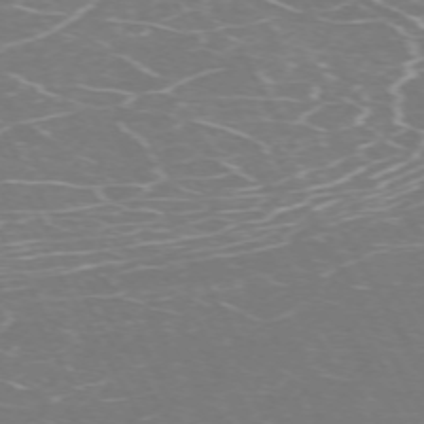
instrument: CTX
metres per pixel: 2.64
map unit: Hpe
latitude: -71.8234
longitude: 7.8989
